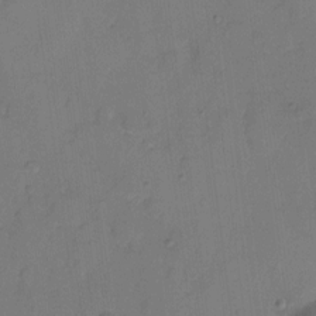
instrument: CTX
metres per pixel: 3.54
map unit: eHh
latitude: 6.2334
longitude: -65.4993
